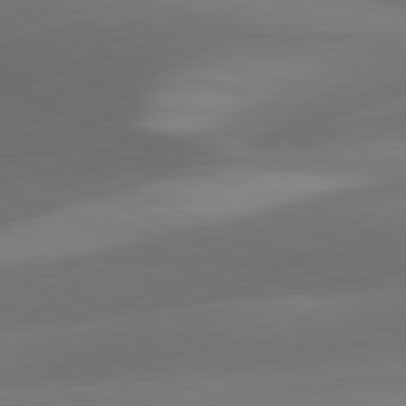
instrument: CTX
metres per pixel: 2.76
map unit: lApd
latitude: 81.5371
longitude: 131.7855
